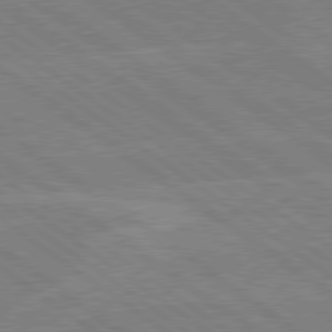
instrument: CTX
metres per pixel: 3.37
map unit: Hpe
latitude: 78.9892
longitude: -132.0822
